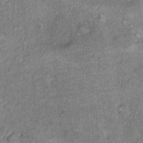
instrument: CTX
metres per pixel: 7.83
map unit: Ht
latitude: 9.6505
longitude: -37.5749
